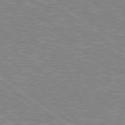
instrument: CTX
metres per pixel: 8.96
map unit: Hpe
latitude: 78.8758
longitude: -171.7450
